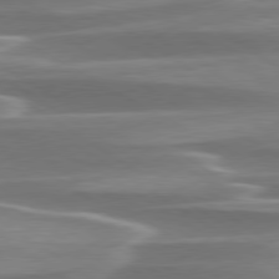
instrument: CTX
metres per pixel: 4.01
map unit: lApd
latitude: 79.5938
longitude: -114.2711
